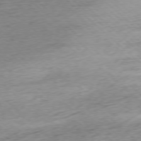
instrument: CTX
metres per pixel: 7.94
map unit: Ap
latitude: -78.0472
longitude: -71.2537
